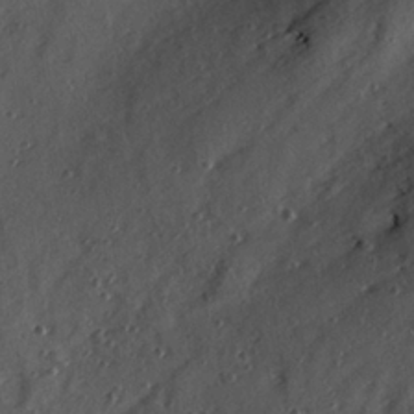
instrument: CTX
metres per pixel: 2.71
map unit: Hve
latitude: 25.7071
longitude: -93.6316
